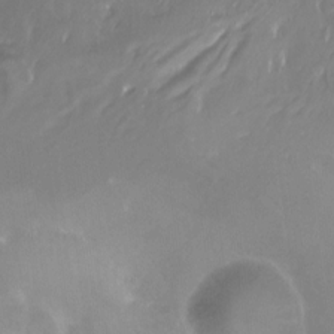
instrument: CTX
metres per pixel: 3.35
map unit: Ht
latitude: -16.6519
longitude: -44.8191
